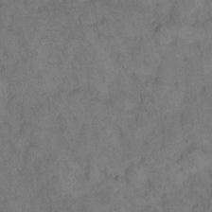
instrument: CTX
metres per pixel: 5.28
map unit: eHh
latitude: 15.4616
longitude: -65.2726
